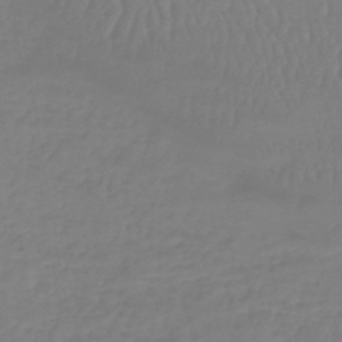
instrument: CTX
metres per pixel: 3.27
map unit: lHb
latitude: -40.8408
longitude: 67.1431
